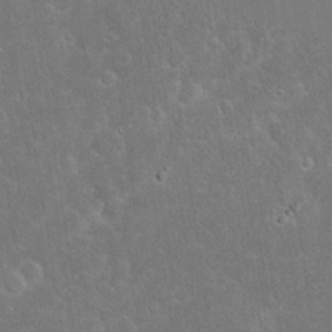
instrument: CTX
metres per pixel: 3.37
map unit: Nhu
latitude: 23.5938
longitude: -71.4237
